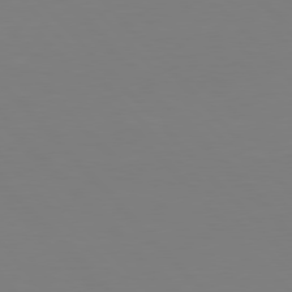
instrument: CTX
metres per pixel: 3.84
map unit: Hpe
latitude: 77.4615
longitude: -174.3845
